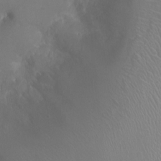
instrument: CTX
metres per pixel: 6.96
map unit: Ht
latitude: -1.7667
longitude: -16.2334
